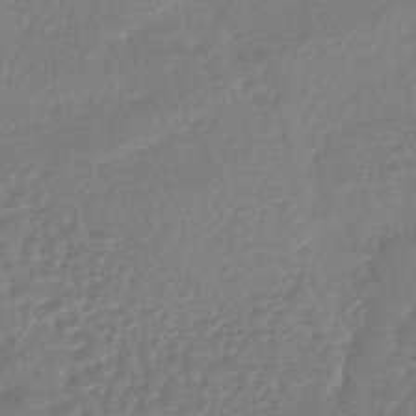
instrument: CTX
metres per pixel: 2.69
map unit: lHb
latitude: -43.0108
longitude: 75.7667
